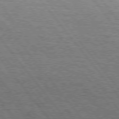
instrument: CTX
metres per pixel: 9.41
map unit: Hpe
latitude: 75.5371
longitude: -138.9514
